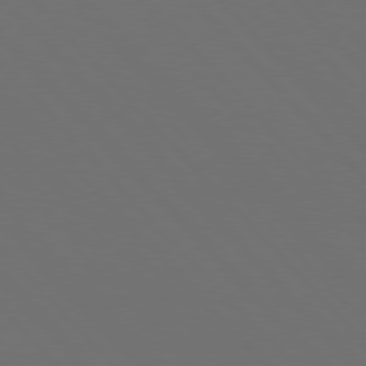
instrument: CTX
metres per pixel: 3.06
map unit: Hpe
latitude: 76.9513
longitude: -168.8002
